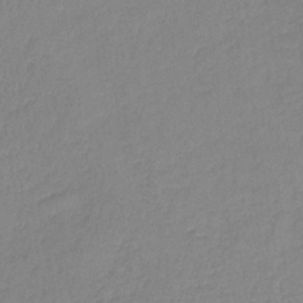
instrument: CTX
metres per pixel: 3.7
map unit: lHb
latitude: -37.0864
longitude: 69.0297
